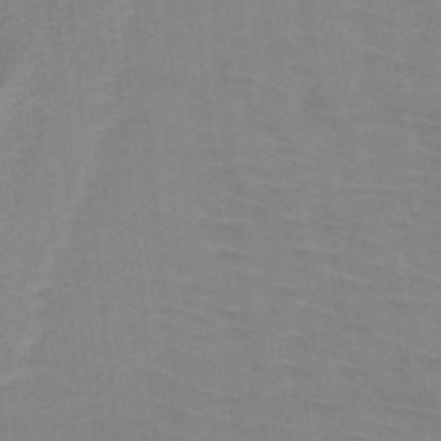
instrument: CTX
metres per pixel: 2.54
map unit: HNb
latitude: -47.3887
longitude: -45.6316
